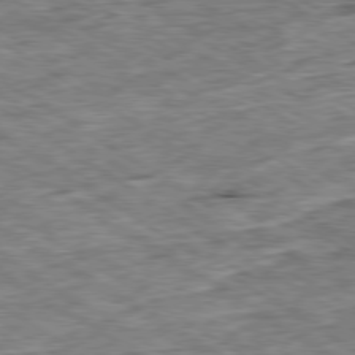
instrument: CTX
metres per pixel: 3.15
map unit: Ap
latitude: -79.8233
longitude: -86.7246
